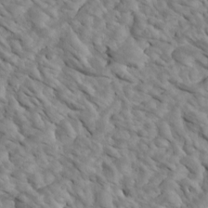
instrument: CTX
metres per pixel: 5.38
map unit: Htu
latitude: 2.3656
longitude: 142.8219
